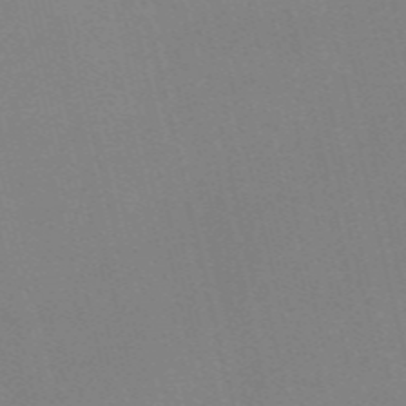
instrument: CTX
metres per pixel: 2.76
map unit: Nve
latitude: -58.0849
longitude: 62.9919
